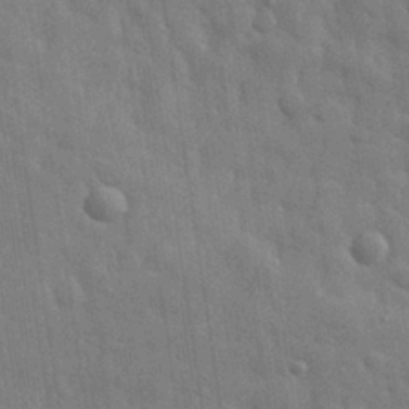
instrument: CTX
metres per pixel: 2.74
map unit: eHh
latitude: 29.0080
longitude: -75.1214
